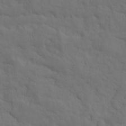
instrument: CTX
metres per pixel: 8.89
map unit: Ave
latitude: 15.3671
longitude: -129.9339
